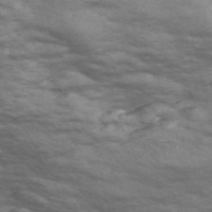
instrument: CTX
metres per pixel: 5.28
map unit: Nve
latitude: -58.3873
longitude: 54.3684
